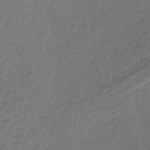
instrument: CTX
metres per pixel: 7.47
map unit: lHb
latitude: -39.3510
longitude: 62.0283
